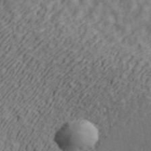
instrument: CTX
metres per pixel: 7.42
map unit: ANa
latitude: 44.9513
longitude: 44.8975
